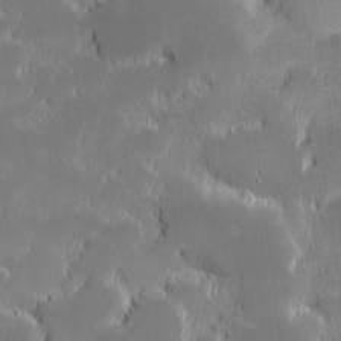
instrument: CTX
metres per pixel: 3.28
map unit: eHh
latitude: -1.5588
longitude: -84.0444
